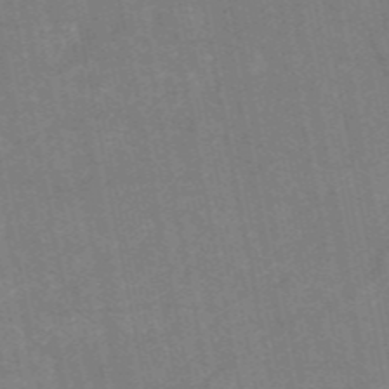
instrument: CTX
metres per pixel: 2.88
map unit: HNb
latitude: -55.6344
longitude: -39.6883
